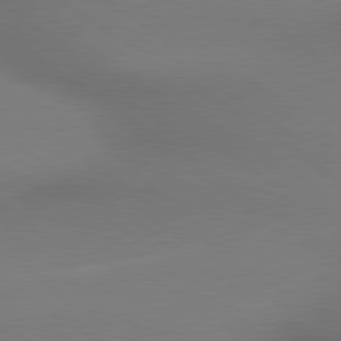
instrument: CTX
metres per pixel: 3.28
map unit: lApd
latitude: 79.4238
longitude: 178.7652
